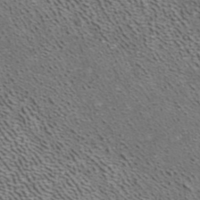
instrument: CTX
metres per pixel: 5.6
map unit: ANa
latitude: 39.7450
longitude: 22.6708
